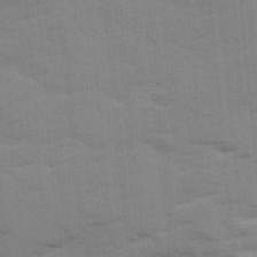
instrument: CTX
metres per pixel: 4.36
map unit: Ave
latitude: 12.1389
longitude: -102.0633
